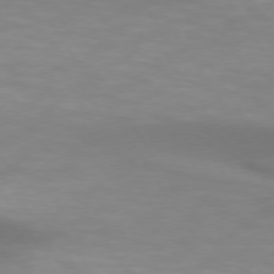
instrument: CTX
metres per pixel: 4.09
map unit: lApd
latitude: 74.4412
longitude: -50.4223
